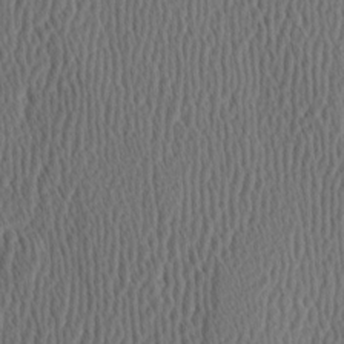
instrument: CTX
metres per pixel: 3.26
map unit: Hve
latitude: 3.4237
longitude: -124.6868
